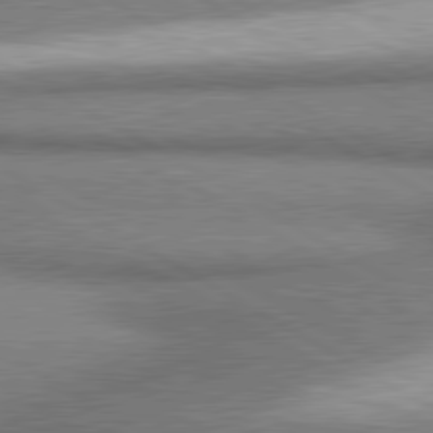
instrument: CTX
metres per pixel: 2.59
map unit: lApd
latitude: 80.6679
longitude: 164.2740
